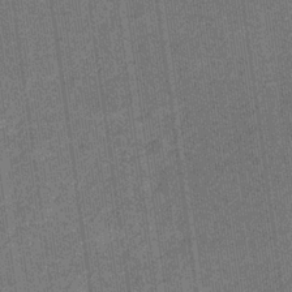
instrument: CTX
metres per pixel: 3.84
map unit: eHb
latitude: -30.7085
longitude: 64.3307
